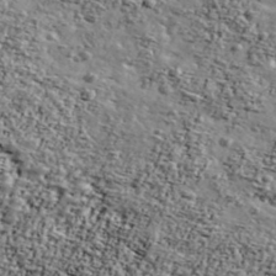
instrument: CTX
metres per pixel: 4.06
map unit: Ave
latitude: 42.1578
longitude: -110.4223
